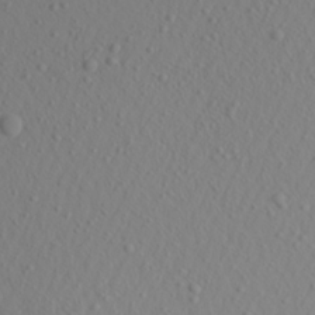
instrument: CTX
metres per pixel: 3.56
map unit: Aa
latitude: 21.0837
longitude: -145.9717
